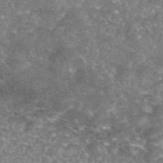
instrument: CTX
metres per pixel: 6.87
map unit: eAb
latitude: 45.8961
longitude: 123.5966
